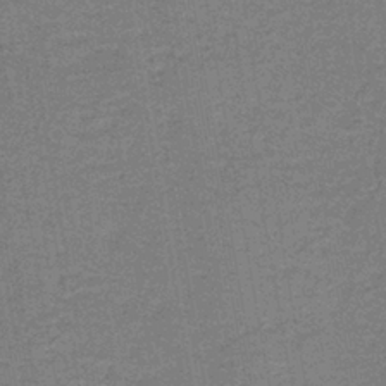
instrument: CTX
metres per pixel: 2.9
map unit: eAb
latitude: -37.4265
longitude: 52.3117
